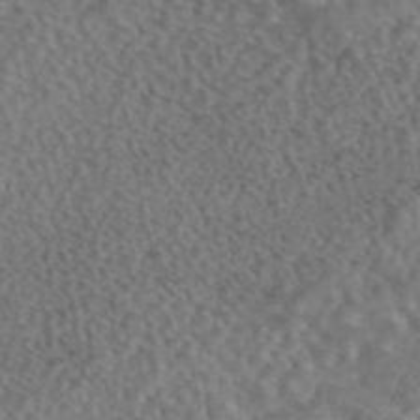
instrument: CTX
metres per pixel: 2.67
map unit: eAb
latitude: 43.5749
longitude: 108.1417
